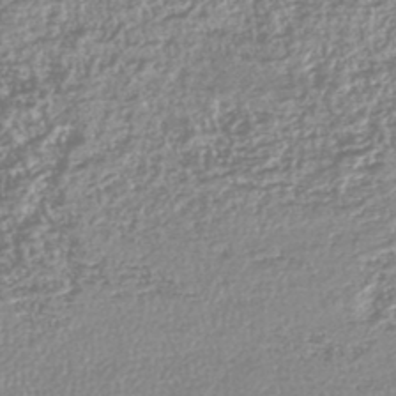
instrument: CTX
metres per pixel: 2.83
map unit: lHb
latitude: -44.0472
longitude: 69.1242
